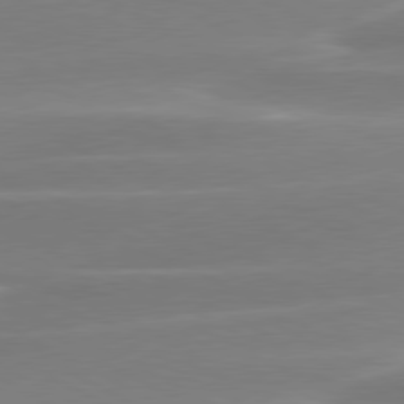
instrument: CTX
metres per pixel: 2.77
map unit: lApd
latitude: 79.5938
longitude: -115.7071
